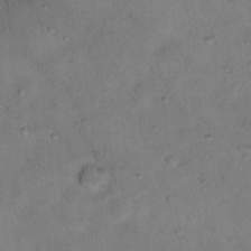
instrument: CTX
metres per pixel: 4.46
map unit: Nhu
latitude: 14.3468
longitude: -36.7435
